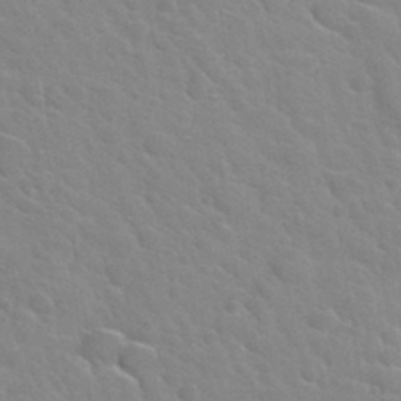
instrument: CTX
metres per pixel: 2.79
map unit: Hto
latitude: 34.4601
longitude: -50.2900
